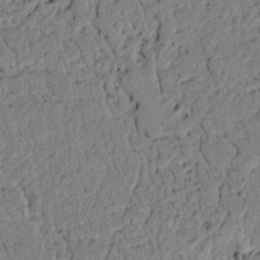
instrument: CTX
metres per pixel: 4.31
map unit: lAvf
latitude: 5.0080
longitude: 167.0486
